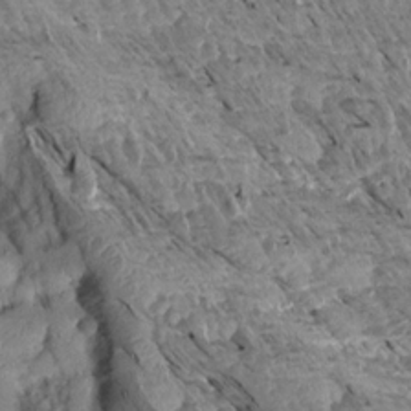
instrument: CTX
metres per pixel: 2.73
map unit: Aa
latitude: 13.6694
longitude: -141.3481
